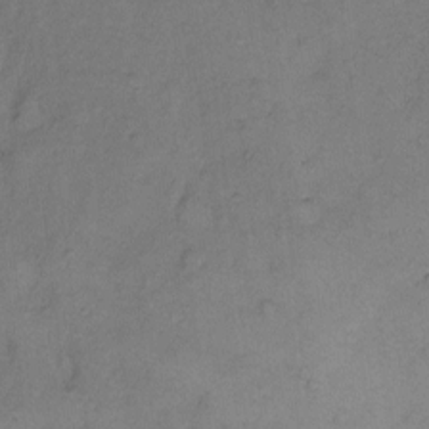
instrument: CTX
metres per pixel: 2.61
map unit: Hto
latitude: 6.8569
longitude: -61.7449
